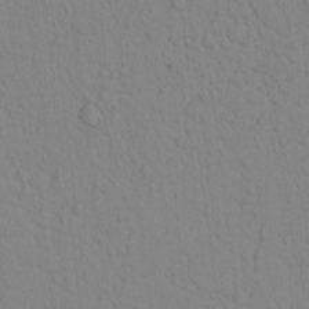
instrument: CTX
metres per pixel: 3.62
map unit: lAvf
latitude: 8.9703
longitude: 168.5951
